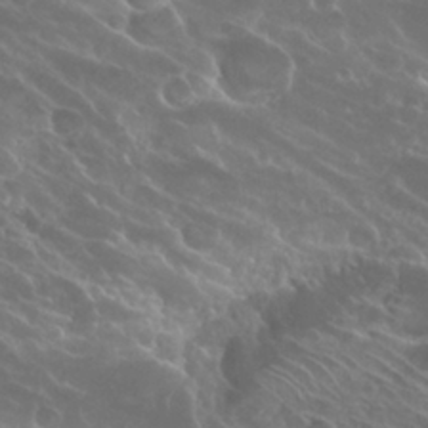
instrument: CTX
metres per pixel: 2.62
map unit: Hto
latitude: 25.5182
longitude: -39.3104
